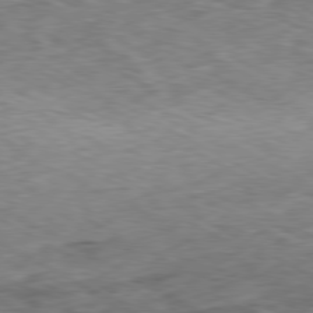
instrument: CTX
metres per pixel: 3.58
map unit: Ap
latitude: -80.5007
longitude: -73.1026
